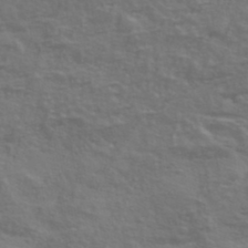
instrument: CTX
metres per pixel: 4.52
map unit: Ave
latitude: 39.3671
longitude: -114.0633
